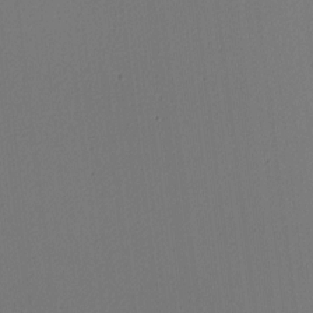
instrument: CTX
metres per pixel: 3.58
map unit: Nhu
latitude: 0.2144
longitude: -79.2726
